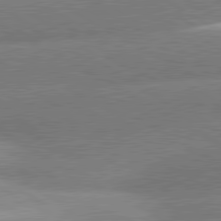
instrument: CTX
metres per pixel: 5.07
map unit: lApd
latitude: 80.6679
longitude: -155.1403
